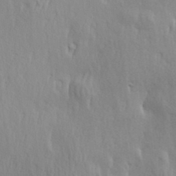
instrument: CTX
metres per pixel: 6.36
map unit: Hve
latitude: 23.7827
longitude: -97.0836
